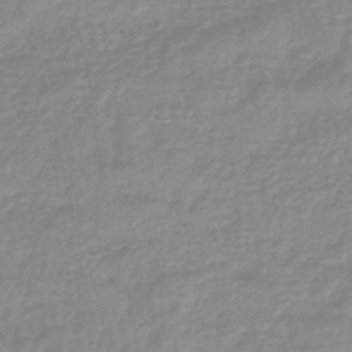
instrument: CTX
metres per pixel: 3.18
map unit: eHb
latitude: -44.7841
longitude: 81.5966
